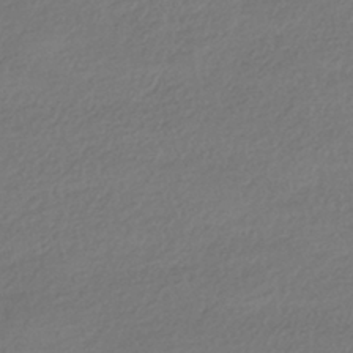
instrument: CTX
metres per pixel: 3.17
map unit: HNhu
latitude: -41.5210
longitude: 94.9730
